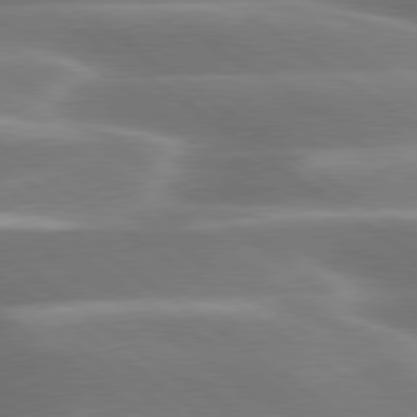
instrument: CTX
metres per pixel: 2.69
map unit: lApd
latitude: 79.8961
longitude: -118.8947
